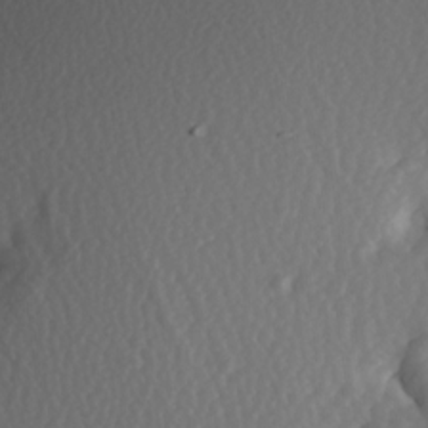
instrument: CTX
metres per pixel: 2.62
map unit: Hve
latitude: 2.4979
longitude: -120.8758
